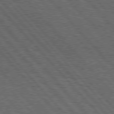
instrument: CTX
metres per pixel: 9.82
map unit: Hpe
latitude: 76.6112
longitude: -167.6693
